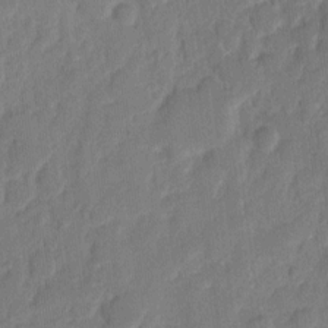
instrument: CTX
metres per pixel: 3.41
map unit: eHh
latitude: 9.1781
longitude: -65.6127
